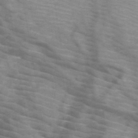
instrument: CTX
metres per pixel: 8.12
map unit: HNb
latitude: -47.0297
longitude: -45.1781
